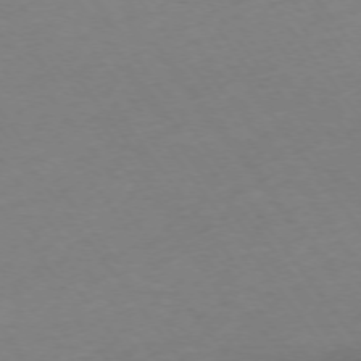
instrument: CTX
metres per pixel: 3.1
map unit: Ap
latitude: -74.7841
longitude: -67.4615
